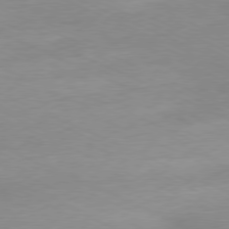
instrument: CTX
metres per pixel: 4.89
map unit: Ap
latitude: -78.3495
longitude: -73.0081
